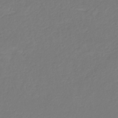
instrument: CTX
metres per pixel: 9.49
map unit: eHb
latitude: -30.5007
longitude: 63.4832
